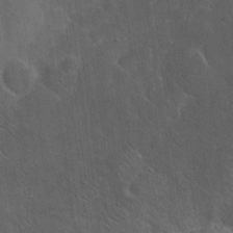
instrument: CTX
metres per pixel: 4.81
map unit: eHh
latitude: 19.3481
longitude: -63.7072
